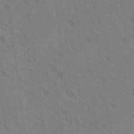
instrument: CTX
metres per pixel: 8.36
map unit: Nhu
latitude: 19.4048
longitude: -30.8569
